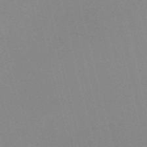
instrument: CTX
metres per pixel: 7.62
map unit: Nve
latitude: -57.6722
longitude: 63.2187
